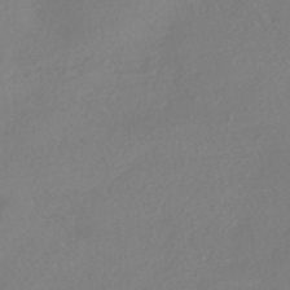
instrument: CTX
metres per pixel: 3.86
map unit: HNhu
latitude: -40.7841
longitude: 93.3699
